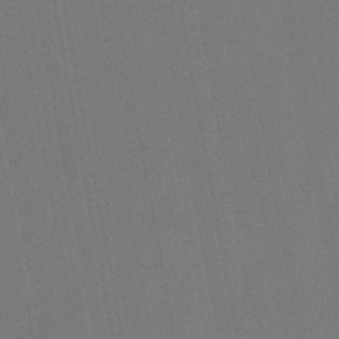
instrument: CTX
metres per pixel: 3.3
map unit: lHb
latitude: -47.7666
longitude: 71.7478
